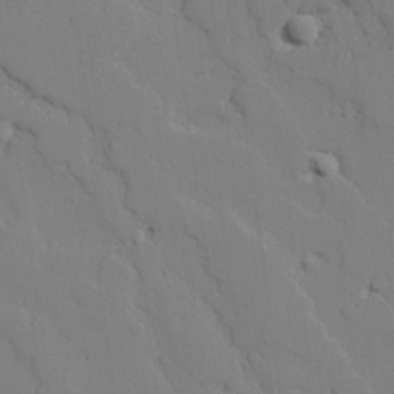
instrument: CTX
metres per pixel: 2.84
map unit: lAvf
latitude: 25.4615
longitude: -109.7260
